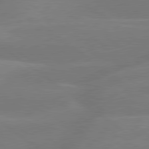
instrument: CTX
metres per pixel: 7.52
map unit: lApd
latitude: 79.6694
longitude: -148.3278
